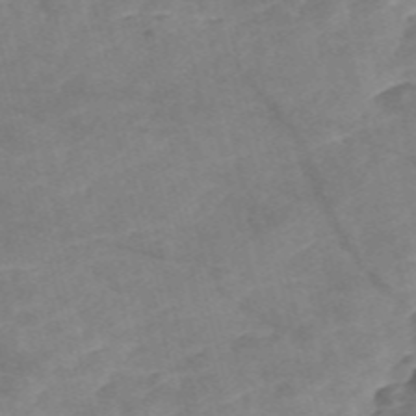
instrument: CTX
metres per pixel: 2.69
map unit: Nve
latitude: -57.3132
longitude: 50.7463
